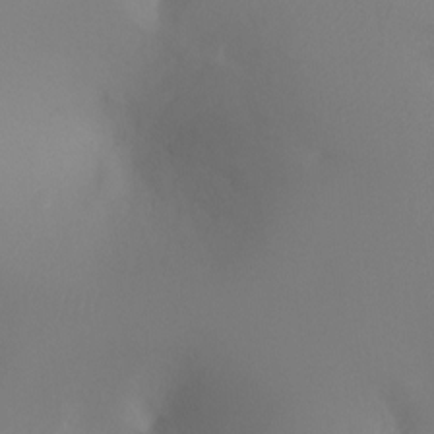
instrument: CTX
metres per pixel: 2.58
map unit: Ht
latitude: -5.2565
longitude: -26.2145
